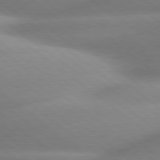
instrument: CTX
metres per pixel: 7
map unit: lApd
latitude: 80.3089
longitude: -160.8758
